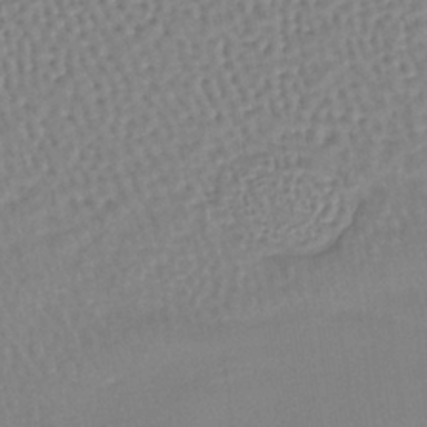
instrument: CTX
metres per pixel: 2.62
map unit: lHb
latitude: -36.3306
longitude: 61.5588
